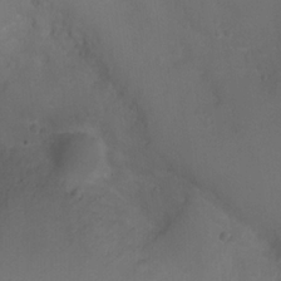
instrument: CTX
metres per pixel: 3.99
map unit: Ht
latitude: 0.9702
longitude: -21.3293
